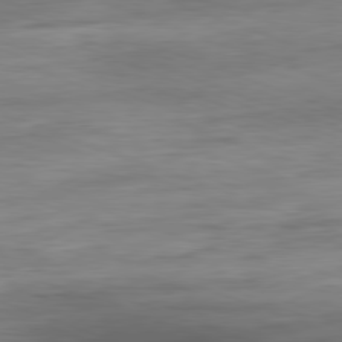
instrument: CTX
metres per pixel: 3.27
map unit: Ap
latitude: -81.2565
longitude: -90.1200
